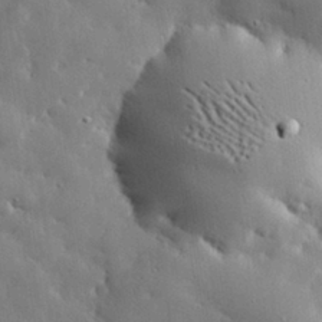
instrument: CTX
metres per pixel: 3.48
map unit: eHh
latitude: 30.3279
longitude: -81.3482
